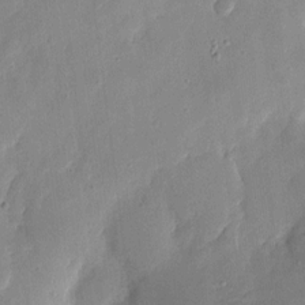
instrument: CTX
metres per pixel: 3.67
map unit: eHh
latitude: 7.4426
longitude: -71.6694
